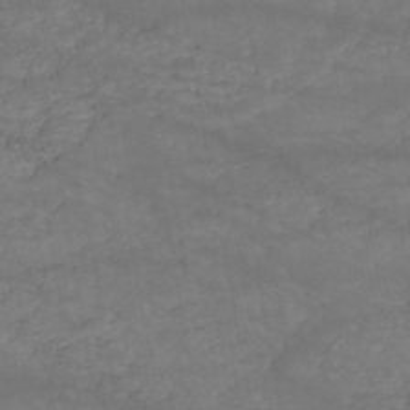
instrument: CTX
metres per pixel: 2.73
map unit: HNb
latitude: -51.3132
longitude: -39.7261
